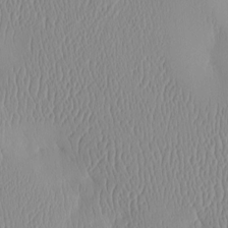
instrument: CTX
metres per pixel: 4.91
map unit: eHh
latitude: -4.5573
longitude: 15.4455
